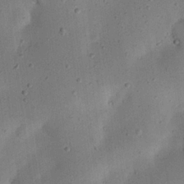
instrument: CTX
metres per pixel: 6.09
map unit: eHh
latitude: 24.5923
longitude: -69.2726
